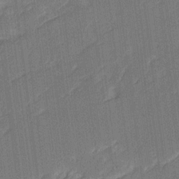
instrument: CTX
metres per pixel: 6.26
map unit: Ave
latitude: 16.7057
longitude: -138.2900
